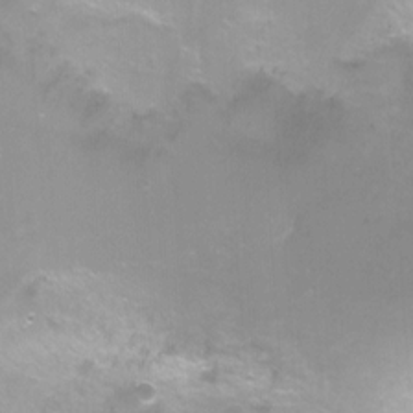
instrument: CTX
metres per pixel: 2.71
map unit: Ht
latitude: -9.7289
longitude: -28.1955
